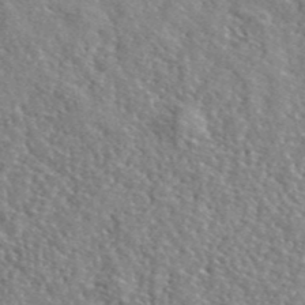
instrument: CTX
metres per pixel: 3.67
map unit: lHvf
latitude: 42.2523
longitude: -89.8773
